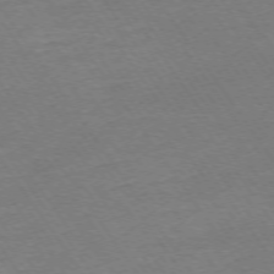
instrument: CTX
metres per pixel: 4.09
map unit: Ap
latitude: -74.2929
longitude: -84.0633
